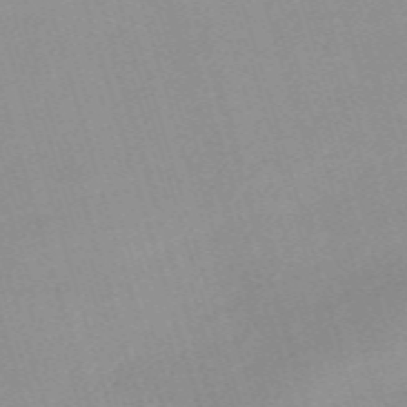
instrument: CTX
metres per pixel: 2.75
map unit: eHh
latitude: -61.3699
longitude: 50.1795
